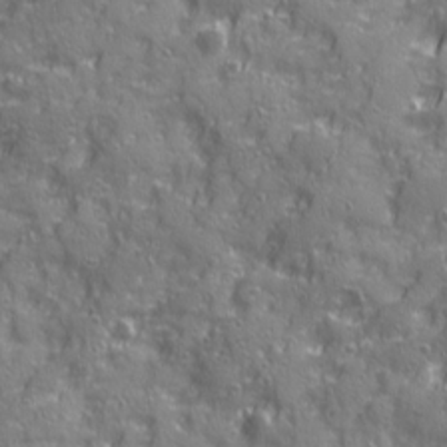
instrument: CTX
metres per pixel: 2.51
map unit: Ave
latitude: 20.5168
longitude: -132.8947
